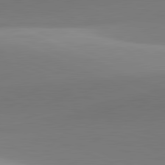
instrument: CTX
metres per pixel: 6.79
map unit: lApd
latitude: 81.7261
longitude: 142.7841
